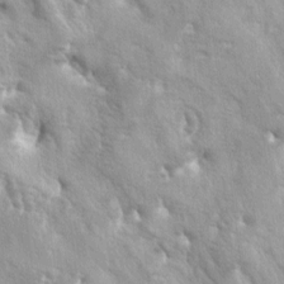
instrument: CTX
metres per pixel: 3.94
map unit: lAa
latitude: -5.9178
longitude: -125.6127
